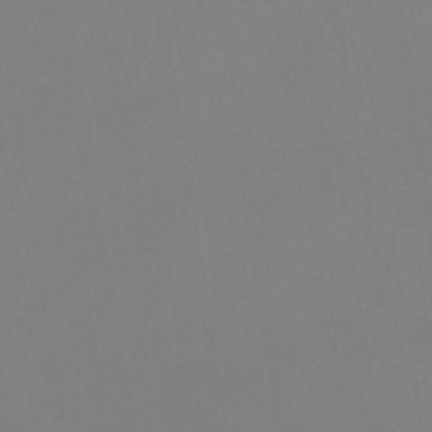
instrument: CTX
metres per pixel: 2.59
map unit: lHb
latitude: -48.2551
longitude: 67.6155
